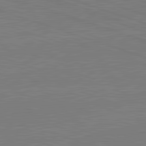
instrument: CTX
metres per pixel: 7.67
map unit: lApd
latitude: 82.2522
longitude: -159.9339
